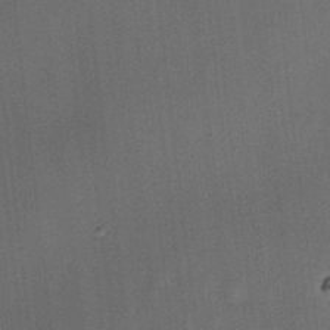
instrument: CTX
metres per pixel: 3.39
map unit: HNhu
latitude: 12.8191
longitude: 10.9731
